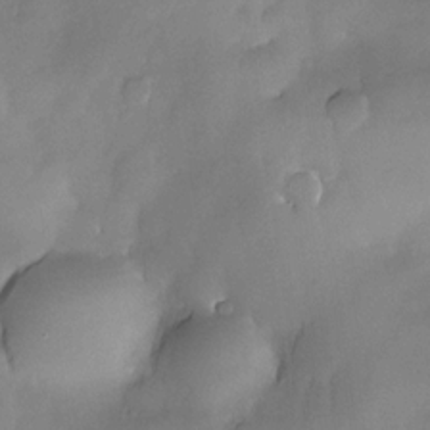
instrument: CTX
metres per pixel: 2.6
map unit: Nhe
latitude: -30.5762
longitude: -140.0822
